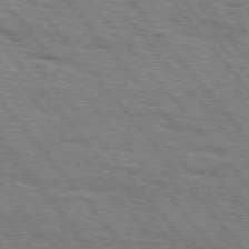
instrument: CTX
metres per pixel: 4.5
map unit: Hpe
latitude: 75.6505
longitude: -153.3671
